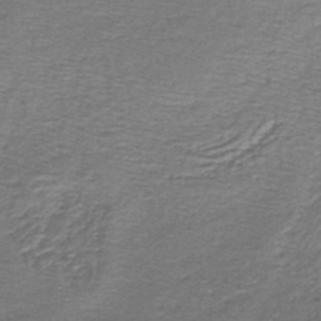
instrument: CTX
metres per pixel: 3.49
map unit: lHb
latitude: -45.2376
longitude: 57.6533
